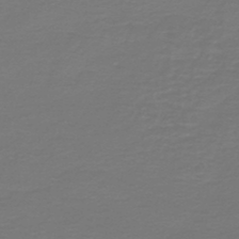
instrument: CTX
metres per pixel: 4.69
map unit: HNb
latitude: -47.0297
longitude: 53.6155
